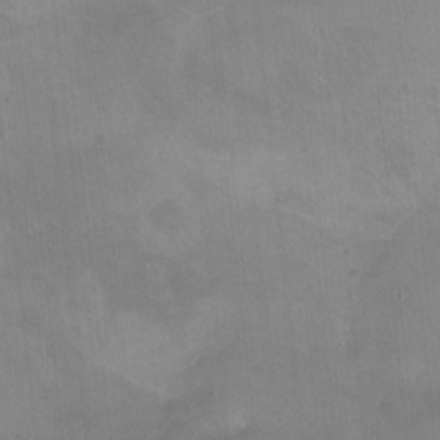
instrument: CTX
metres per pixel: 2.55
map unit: Nhu
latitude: -11.9556
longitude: -41.4615
